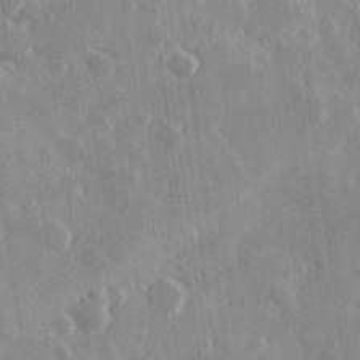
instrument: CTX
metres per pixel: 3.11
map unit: Hve
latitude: 26.1389
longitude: 147.7477
